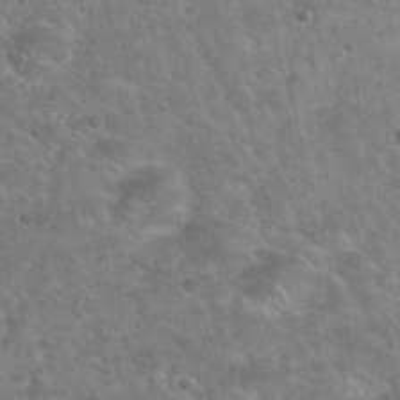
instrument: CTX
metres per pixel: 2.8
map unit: Hto
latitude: 23.1592
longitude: -48.9325
